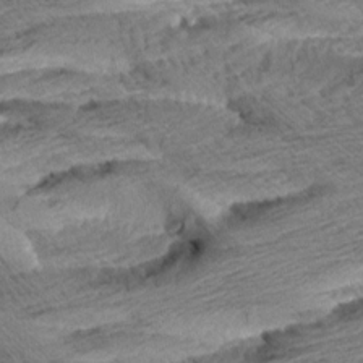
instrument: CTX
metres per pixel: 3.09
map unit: Aa
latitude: 8.3845
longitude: -133.9528
